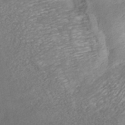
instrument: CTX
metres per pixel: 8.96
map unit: ANa
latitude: 36.4223
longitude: 13.3888
